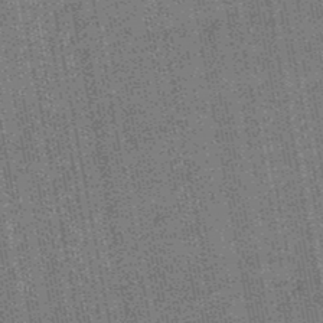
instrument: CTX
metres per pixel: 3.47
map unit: HNb
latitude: -48.8408
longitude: -38.6868
